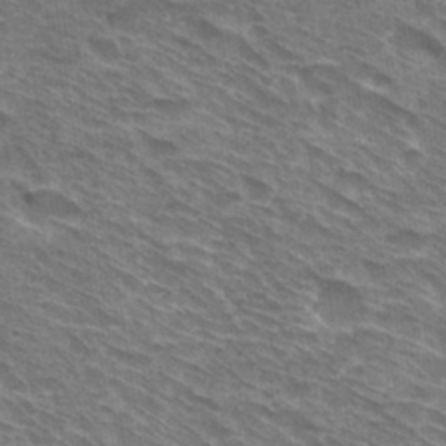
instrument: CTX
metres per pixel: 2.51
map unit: Hto
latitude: 31.0648
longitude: -44.8947
